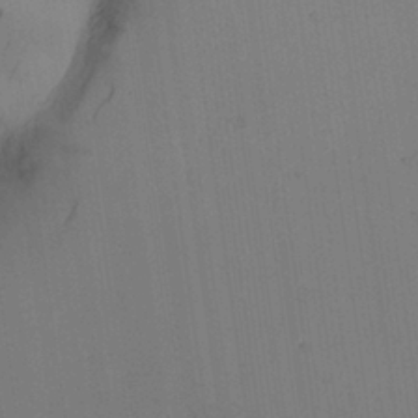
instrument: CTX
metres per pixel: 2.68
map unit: Aa
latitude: 26.3845
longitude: -137.5182
